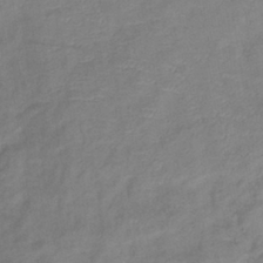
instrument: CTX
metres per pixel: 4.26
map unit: eHb
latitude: -38.1228
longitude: 75.8234
